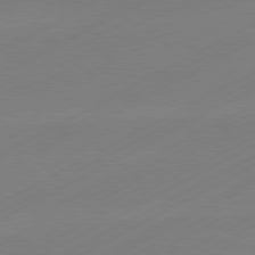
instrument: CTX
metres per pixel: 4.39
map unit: Hpe
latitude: -81.3132
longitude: 13.6533
